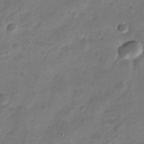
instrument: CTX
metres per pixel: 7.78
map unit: Nve
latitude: -20.6518
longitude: 108.2928
